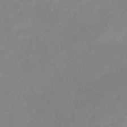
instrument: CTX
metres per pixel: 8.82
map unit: eHb
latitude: -46.0850
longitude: 85.7855
